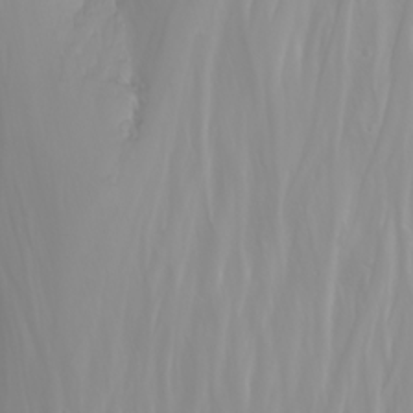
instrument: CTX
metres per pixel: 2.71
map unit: Nhu
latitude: -6.6140
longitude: -88.7436
